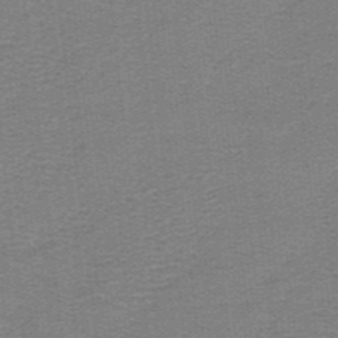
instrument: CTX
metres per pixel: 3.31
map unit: lHb
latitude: -41.0108
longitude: 54.5952
